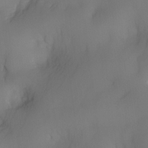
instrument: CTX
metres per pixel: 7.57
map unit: eHh
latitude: -22.4440
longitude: 15.5022
